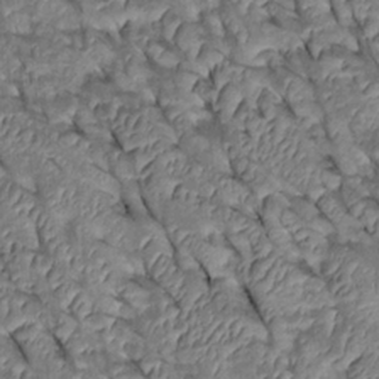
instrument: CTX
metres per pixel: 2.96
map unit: Htu
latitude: 0.6301
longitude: 148.0094
